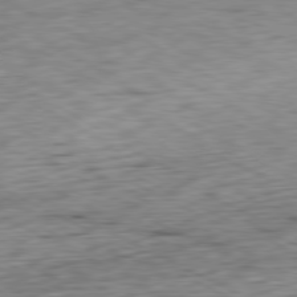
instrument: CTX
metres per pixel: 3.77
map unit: Ap
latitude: -80.6897
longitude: -72.1200
